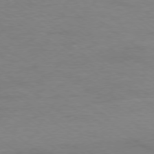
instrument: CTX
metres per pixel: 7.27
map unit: Ap
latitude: -78.7652
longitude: -88.8002
